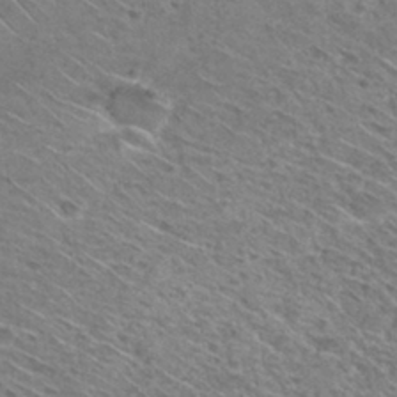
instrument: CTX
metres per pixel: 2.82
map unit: Hto
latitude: 29.5560
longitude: -47.2348
